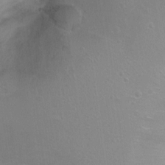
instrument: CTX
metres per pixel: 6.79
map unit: Ht
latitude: -7.8611
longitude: -35.4993
